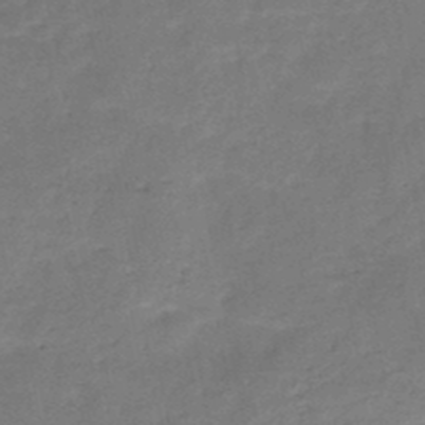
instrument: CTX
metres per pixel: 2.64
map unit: HNb
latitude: -48.6330
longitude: -39.3293
